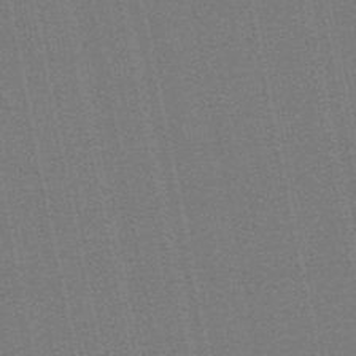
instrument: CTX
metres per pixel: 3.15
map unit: eHb
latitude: -50.0661
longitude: 79.3509
